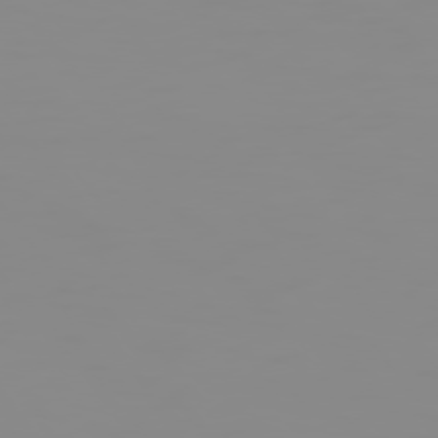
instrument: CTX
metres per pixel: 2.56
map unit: Hpe
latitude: 74.8380
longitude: -128.5735
